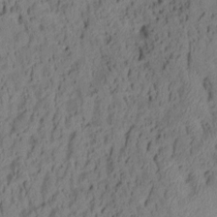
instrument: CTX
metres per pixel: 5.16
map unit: Aa
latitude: 6.9514
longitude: -128.1011
